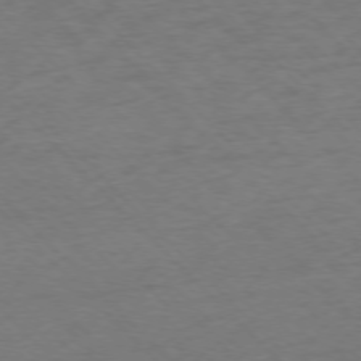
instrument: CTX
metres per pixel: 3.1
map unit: Ap
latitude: -75.8045
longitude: -78.8380
